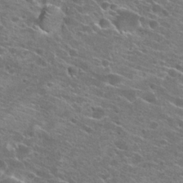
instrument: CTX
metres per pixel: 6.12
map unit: Hto
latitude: 22.7246
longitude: -40.9513
